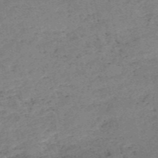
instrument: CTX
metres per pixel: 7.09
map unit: HNb
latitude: -54.7274
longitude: -42.6302
